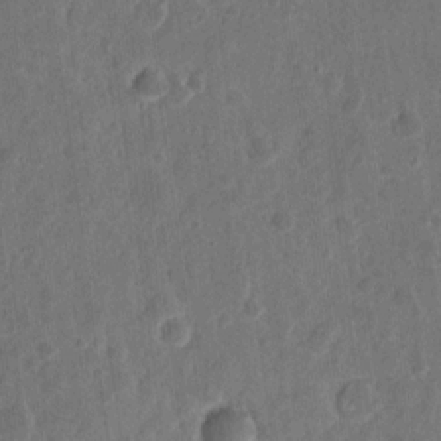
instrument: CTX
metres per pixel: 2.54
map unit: eHh
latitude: 11.7261
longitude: -73.5938
